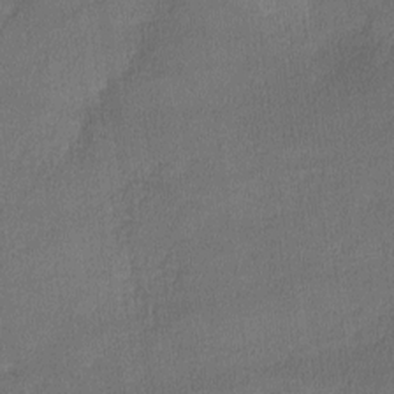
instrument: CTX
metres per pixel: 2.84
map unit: lHvf
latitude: -11.7667
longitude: -99.4804
